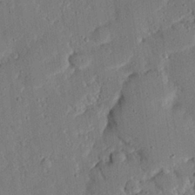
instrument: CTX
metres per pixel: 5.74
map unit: eHh
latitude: 25.4048
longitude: -81.2159
